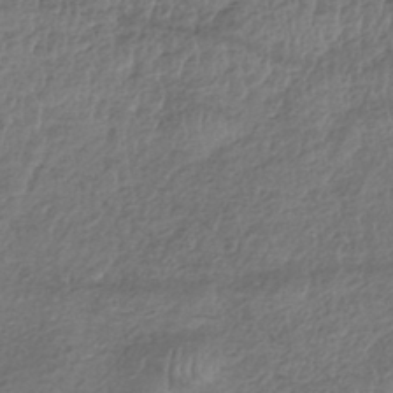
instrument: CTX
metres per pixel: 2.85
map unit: eHh
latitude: -42.5951
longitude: 117.6343
